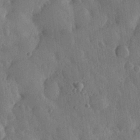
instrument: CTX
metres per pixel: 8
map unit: eHh
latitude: 30.5546
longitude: -79.3104
